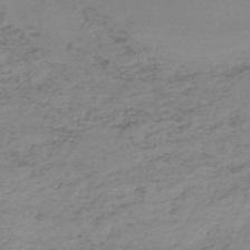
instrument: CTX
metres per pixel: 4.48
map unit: HNb
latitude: -52.1039
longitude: -52.3656
